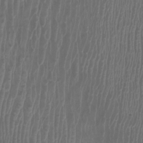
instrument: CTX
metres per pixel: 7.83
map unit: Htu
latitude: 3.6505
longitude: -20.3279
